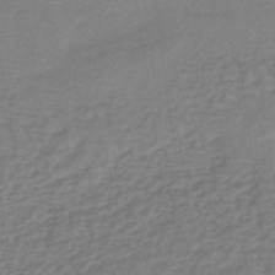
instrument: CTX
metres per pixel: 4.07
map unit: lHb
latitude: -37.5399
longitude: 60.7841
